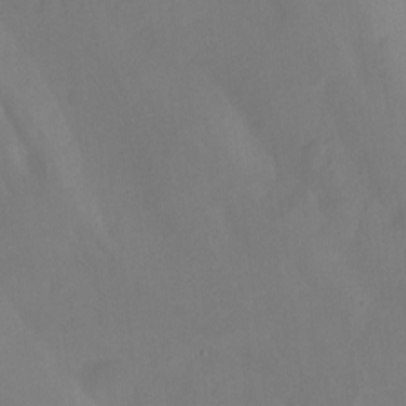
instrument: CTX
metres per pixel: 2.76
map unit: Hto
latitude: -13.4832
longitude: -42.9703
